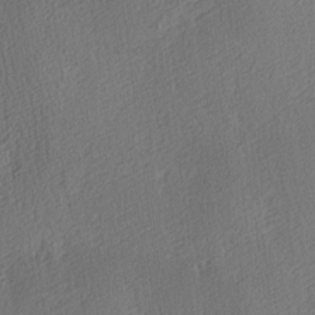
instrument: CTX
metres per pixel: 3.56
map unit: lAa
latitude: 3.8583
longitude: -112.3467
